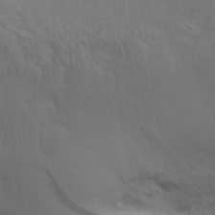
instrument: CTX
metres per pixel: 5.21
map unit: eHh
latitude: 30.3090
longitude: -69.9150
